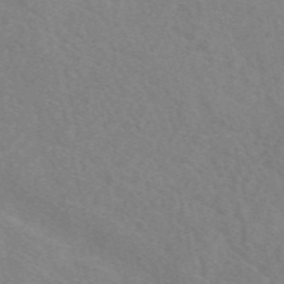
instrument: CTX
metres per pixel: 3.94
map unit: eAb
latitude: 49.6127
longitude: 117.9745
